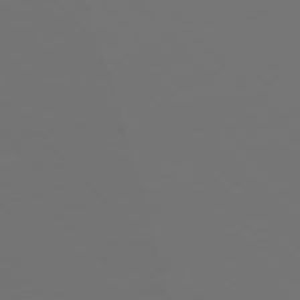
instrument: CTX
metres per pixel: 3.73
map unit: Hpe
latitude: 77.0269
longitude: -163.7450
